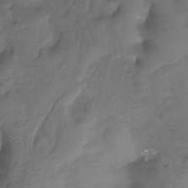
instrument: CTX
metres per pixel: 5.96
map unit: Htu
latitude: -14.3873
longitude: -45.8205
